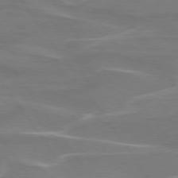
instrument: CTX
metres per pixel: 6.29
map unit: lApd
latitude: 74.7246
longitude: -61.7260
